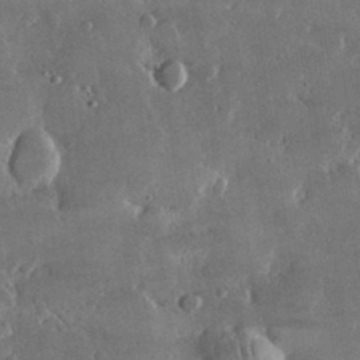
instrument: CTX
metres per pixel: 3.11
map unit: lHvf
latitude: 32.4601
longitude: -91.9906
